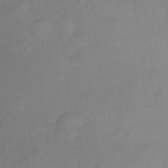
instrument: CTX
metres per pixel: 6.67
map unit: Hto
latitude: -13.0675
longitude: -40.4789
